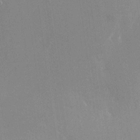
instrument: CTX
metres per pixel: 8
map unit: Nhu
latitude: -24.3873
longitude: -72.2901
